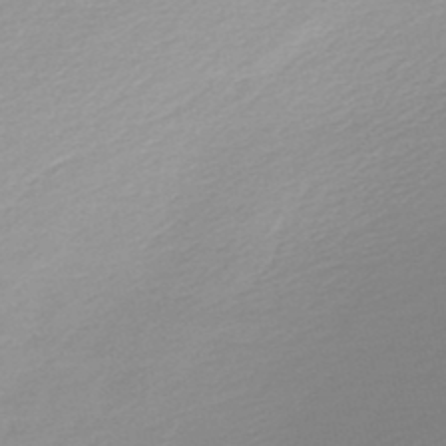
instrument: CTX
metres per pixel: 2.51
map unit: lHb
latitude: -48.0661
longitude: 66.6329
